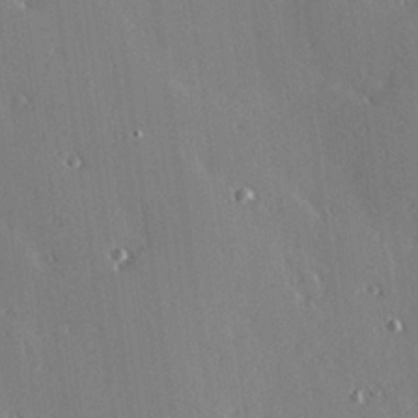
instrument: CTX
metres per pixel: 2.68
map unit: Hve
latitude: 25.5749
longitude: -91.8772
